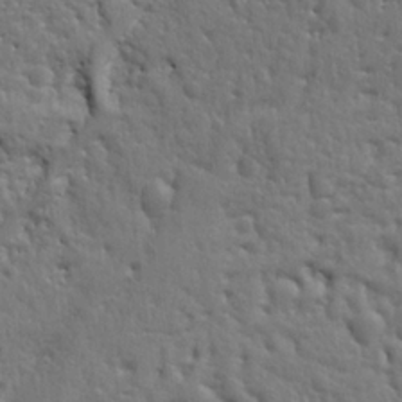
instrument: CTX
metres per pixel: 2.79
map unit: Ht
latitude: 9.7261
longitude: -76.6112
